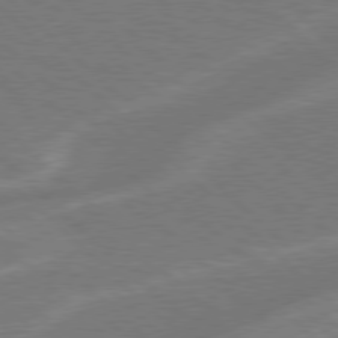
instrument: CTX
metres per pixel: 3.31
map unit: Hpe
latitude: 77.8205
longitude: -151.8205
